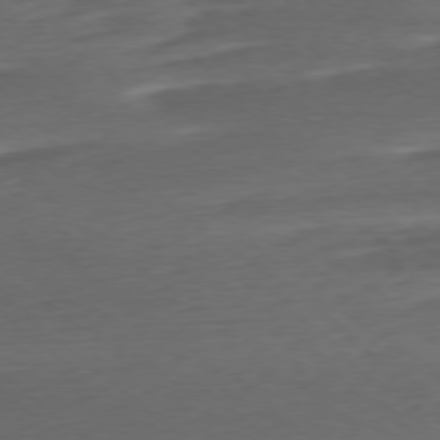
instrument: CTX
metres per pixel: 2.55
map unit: Ap
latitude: -78.4062
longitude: -69.1781
